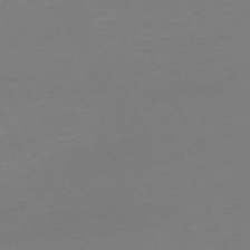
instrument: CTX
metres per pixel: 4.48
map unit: Ap
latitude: -73.4076
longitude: -69.9528
